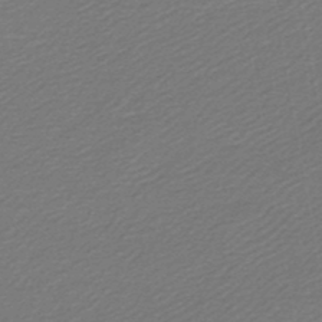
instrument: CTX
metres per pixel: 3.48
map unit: lHb
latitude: -46.6896
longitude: 59.2375
